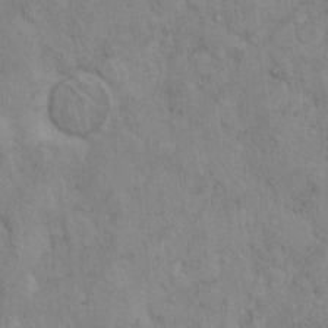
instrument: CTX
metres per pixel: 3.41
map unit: Hto
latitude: 13.0837
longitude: -56.0444
